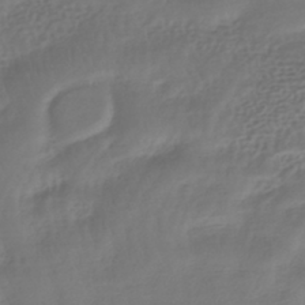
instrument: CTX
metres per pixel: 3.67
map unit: HNhu
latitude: -42.7463
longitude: 102.4629
